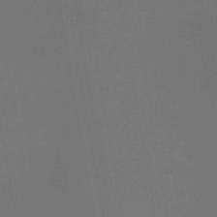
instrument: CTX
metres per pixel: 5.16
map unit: lHb
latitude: -41.9556
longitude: 78.4818
